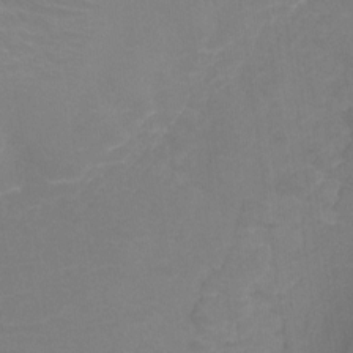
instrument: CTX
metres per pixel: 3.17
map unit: Ht
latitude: -9.0864
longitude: -46.1767
